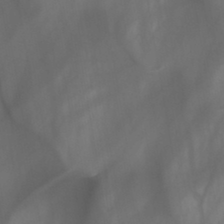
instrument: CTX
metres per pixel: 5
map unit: HNb
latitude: -44.7463
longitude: -43.8206
